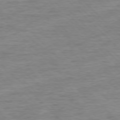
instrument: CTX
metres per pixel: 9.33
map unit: Ap
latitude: -77.0675
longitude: -94.5735
